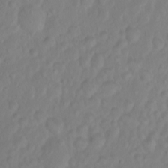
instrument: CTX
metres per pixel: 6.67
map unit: eHh
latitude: 1.3481
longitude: -55.8772
